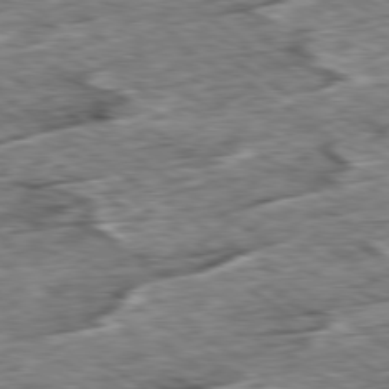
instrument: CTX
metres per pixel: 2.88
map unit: Ap
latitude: -79.7099
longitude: -85.8583
